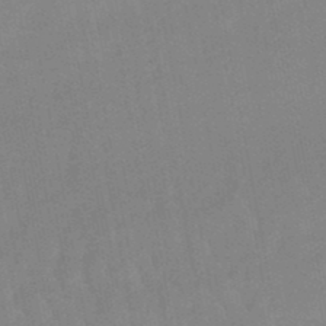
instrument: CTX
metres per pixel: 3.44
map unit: lHb
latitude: -48.5196
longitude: 75.4455
